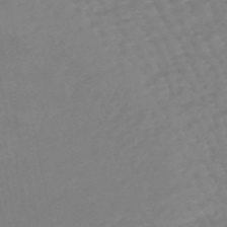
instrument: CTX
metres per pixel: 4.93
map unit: eHb
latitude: -46.3117
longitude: 81.7856
